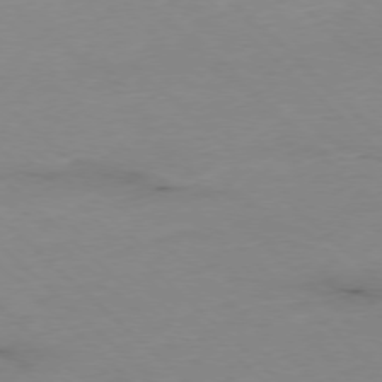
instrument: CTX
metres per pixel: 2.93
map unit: Ap
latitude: -77.3132
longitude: -90.2900
